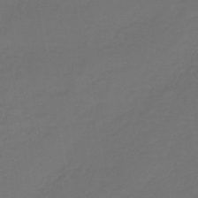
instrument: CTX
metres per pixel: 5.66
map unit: lHb
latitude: -43.4832
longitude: 59.7477
